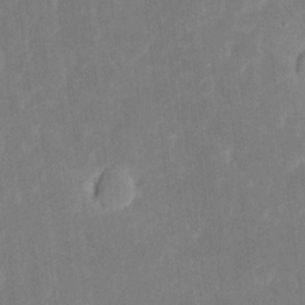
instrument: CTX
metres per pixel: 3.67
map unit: eHh
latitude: 6.2334
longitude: -69.6505
